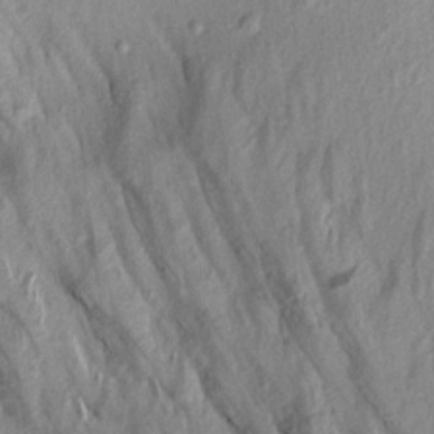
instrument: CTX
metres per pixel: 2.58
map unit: Aa
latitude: 16.7246
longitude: -146.8947
